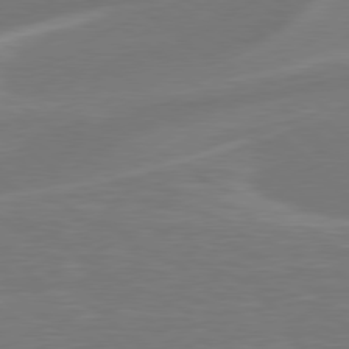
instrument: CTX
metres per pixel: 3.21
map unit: Hpe
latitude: 78.1578
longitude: -125.5560
